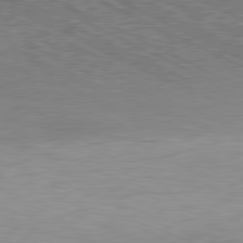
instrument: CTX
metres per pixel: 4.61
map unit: Hpe
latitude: -81.6722
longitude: 9.8422
